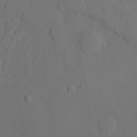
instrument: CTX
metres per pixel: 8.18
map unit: lHvf
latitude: 21.5182
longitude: 145.0298
